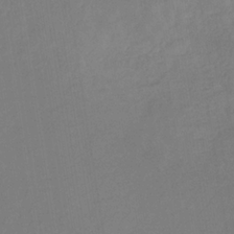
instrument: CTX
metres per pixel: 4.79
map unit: eHb
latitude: -31.8800
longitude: 72.1228
